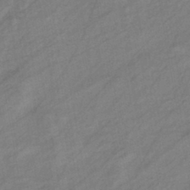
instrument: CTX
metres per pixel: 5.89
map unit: eHb
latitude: -41.8044
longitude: 83.2943
